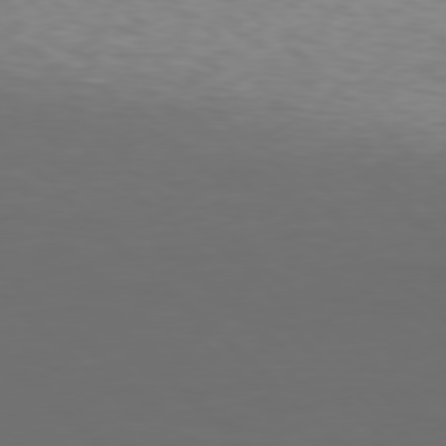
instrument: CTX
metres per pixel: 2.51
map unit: Hpe
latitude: 77.6694
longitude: -168.2901
